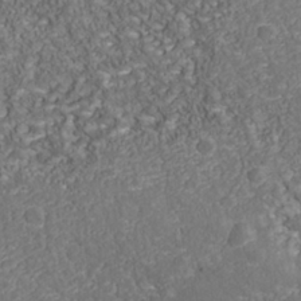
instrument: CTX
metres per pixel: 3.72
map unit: Nhu
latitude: -39.2187
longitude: -83.5938
